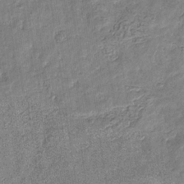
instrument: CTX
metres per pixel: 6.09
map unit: eHb
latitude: -31.3132
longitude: 72.9164
